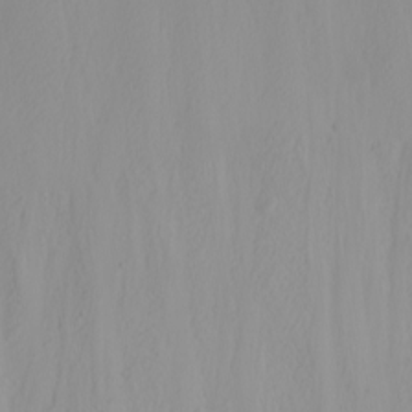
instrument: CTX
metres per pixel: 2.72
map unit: Nhu
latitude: -5.2187
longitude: -84.5924
